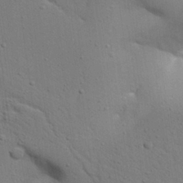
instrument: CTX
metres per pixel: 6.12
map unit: Aa
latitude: 27.6127
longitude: -130.0822
